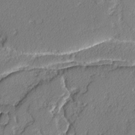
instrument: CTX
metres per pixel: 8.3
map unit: lAvf
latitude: -2.7652
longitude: -109.0458
